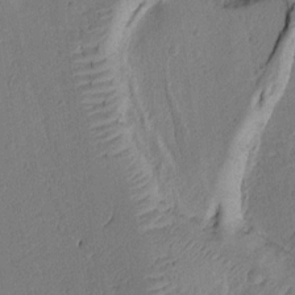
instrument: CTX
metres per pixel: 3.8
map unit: Ht
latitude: 9.5938
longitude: -78.4790
